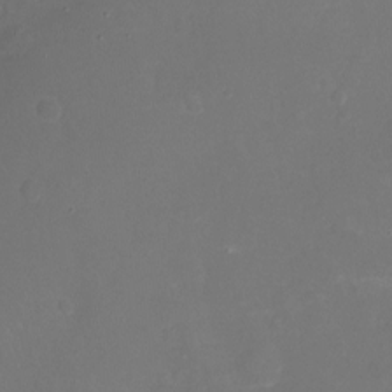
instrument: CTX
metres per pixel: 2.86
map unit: Nhu
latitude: -20.9352
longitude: -58.2145
